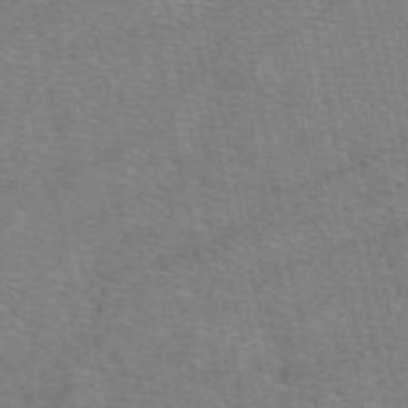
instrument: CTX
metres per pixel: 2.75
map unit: eAb
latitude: 51.1214
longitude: 109.5966
